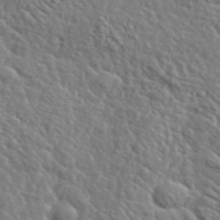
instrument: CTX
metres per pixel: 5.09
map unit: lHvf
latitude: 37.7072
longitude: -92.1955
